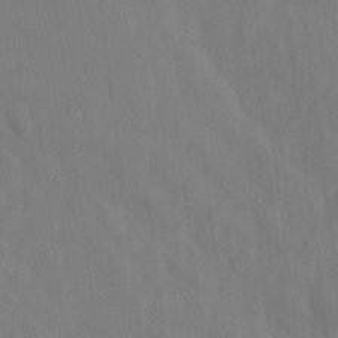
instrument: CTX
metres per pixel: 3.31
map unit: Hto
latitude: -12.3306
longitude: -39.3859
